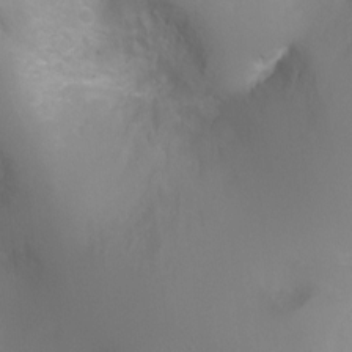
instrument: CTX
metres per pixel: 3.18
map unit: Ht
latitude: -2.3684
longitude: -24.8002
